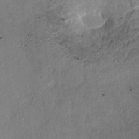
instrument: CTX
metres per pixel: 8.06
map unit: HNhu
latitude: 6.1011
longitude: -0.0822
